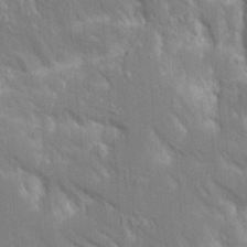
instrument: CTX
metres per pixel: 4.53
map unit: Aa
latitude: 17.3293
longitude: -149.3671
